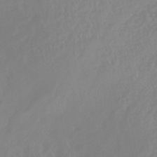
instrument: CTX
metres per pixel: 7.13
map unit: eHb
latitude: -45.6533
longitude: 84.5384
